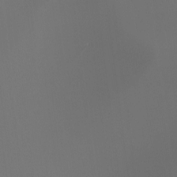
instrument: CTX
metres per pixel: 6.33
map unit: Ht
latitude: -4.1416
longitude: -61.0458
